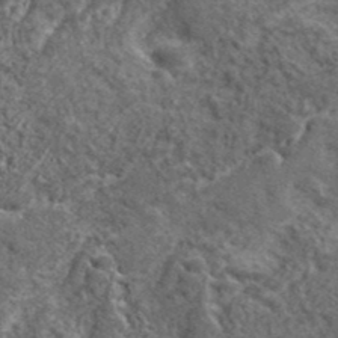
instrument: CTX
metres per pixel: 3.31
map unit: lHvf
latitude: 41.5560
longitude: -89.9717
